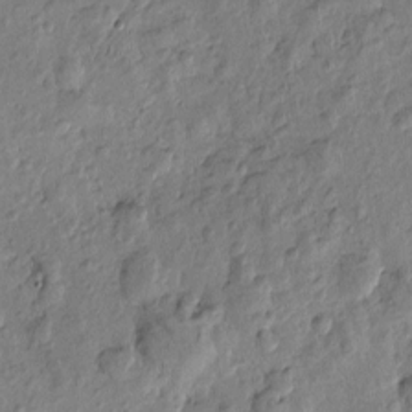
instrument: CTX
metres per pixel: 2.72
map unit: Htu
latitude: -0.2929
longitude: -176.2333
